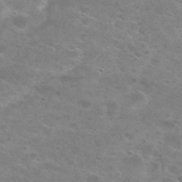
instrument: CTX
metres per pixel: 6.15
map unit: Nhu
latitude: 29.2915
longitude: -47.9528
